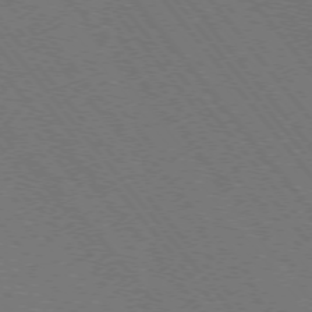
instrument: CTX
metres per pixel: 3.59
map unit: Hpe
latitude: -76.1984
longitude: -17.0458
